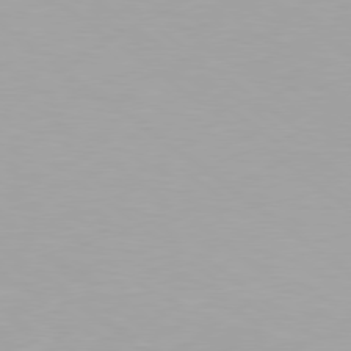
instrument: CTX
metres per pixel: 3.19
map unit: Hpe
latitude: 78.4601
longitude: -142.6869
